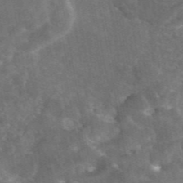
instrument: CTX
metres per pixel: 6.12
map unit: eAb
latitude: 45.8205
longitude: 116.5006
